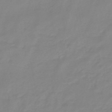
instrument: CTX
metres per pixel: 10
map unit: eHb
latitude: -46.0283
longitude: 86.0850
